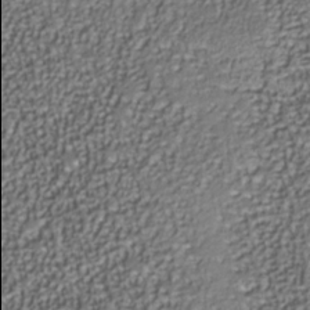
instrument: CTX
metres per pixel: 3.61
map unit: Nhu
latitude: -37.7666
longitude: -81.9906
